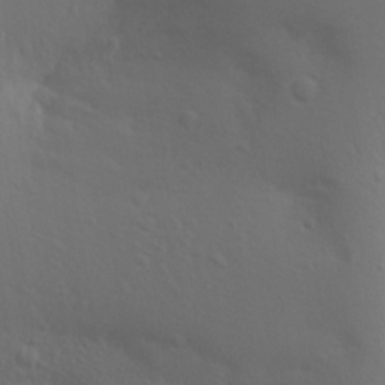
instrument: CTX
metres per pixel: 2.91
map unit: Aa
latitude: 18.1200
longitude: -142.0633
